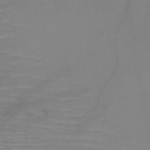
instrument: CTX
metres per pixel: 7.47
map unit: HNb
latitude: -50.9164
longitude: -44.7057
